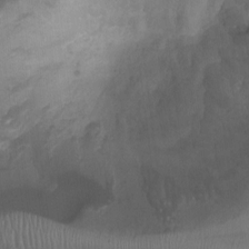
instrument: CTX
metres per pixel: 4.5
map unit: Ht
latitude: -1.5211
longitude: -20.2334
